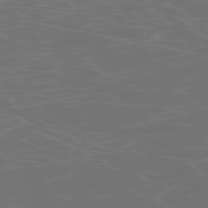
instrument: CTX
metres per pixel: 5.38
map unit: Ap
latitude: -77.2754
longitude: -71.9906
